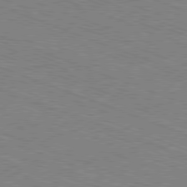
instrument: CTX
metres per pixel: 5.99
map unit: Ap
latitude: -81.3321
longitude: -74.5924
